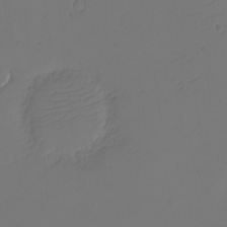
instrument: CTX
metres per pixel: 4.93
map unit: eHh
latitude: -2.5195
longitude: -74.3089
